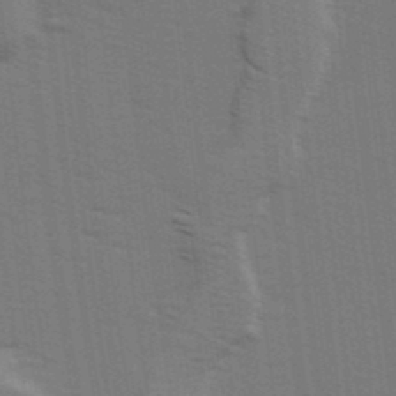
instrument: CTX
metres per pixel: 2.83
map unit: Ave
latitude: 14.1200
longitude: -102.3656
